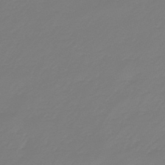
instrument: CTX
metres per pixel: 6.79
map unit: eHb
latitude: -46.3117
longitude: 82.7463
